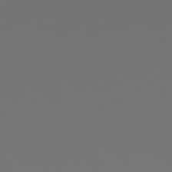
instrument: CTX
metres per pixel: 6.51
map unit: Hpe
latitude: 78.1011
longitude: -174.1200
